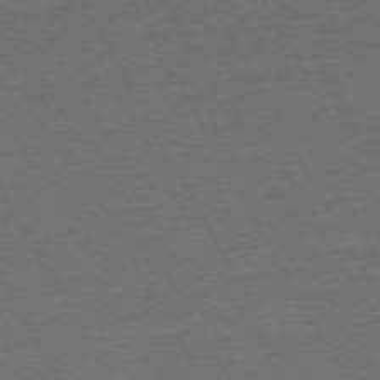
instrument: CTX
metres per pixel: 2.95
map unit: Ap
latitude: -74.9353
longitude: -69.2726
